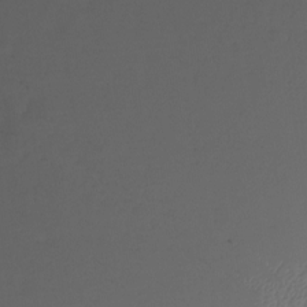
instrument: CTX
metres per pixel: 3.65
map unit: Ht
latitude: -14.9542
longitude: -48.8002
